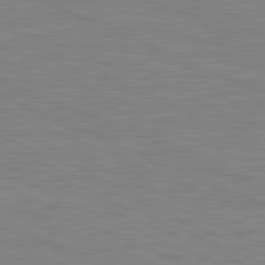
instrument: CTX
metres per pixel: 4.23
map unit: lApd
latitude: 81.8394
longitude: -170.2333
